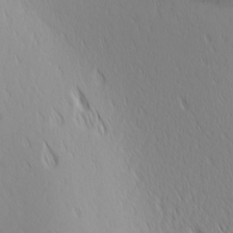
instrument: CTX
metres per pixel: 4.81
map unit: Ave
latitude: 17.5749
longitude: -138.7246
